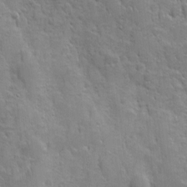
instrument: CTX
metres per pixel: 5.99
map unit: Ave
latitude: 10.0633
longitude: -103.9150
